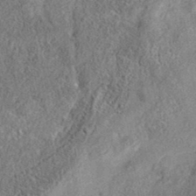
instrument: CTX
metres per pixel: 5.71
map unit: eAb
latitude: 35.9528
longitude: 107.0109
